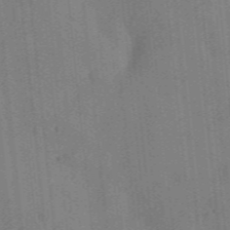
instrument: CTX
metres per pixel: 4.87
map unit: lHvf
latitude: 35.9717
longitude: -90.6679
